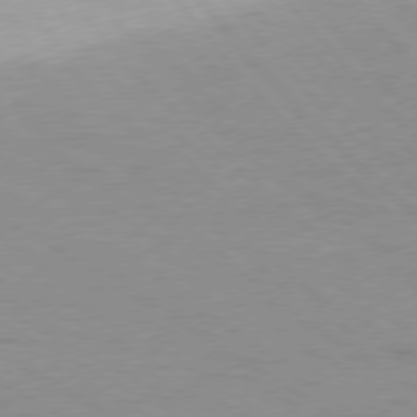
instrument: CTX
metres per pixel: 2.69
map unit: Ap
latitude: -76.1795
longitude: -76.0255
